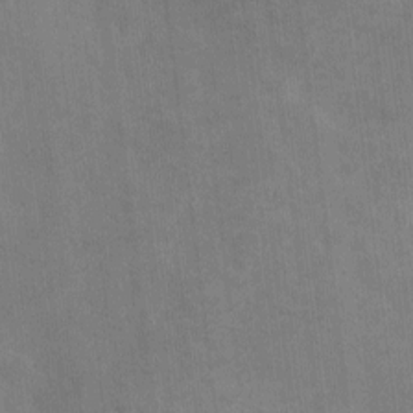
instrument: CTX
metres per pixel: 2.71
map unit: eHh
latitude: 4.2333
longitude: -72.5168
